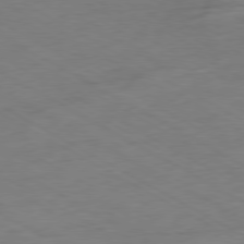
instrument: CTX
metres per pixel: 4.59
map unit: Ap
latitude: -80.1606
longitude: -77.3859
